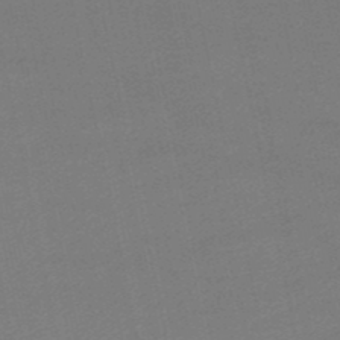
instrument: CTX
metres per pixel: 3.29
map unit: lHb
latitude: -47.1242
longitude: 59.0297
